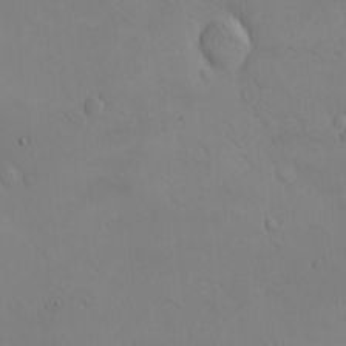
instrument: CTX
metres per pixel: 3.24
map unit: eHh
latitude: -9.0108
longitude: -66.9891
